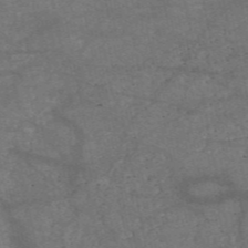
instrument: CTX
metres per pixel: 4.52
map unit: HNb
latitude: -55.4266
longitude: -39.6883
